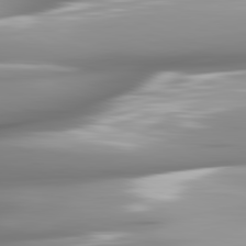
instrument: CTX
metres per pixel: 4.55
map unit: lApd
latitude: 82.0444
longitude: -142.6680
